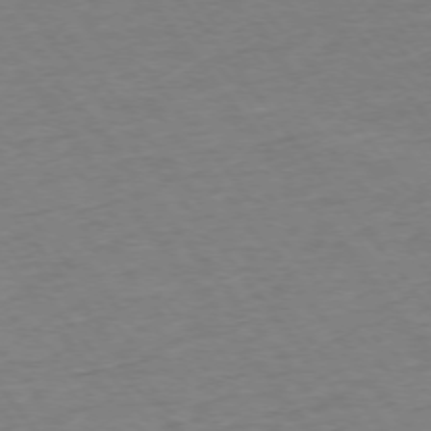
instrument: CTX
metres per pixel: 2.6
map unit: Ap
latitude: -75.1620
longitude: -84.6302
